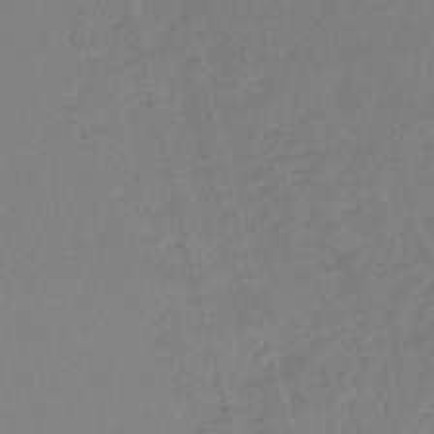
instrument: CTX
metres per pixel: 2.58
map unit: eHb
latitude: -49.1054
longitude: 87.1053
